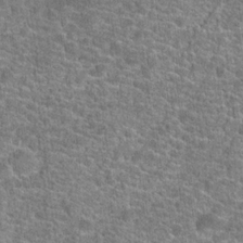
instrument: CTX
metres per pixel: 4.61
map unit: Hto
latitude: 20.1389
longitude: -43.5749
